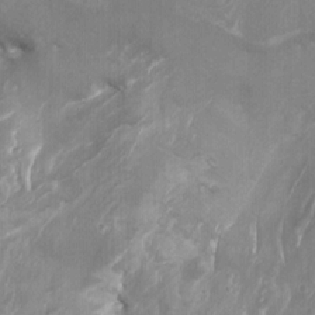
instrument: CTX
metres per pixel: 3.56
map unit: Nhu
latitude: -9.1053
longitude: -77.3481
